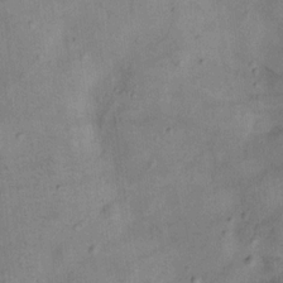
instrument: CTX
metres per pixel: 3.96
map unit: Nhu
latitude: 11.1970
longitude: -28.6112
